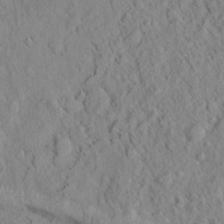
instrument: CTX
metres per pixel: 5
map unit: Ht
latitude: 8.1011
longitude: -75.6694
